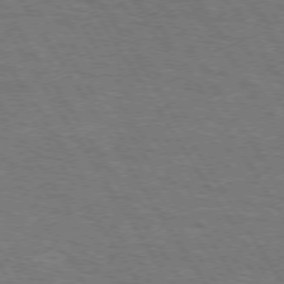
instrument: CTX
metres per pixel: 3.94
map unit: Hpe
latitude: 73.0081
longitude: -123.9150
